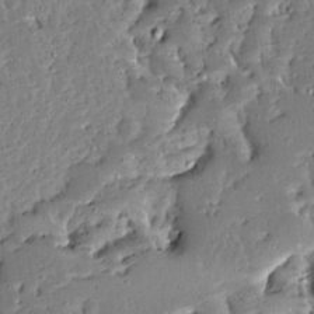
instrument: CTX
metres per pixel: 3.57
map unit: Ave
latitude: 13.0081
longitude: -137.9150
